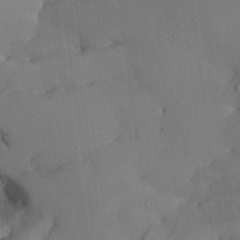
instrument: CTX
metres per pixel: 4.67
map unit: Aa
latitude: 25.6127
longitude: -128.5357
